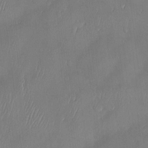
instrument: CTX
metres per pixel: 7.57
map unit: Hve
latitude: -11.1431
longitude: 173.9178
